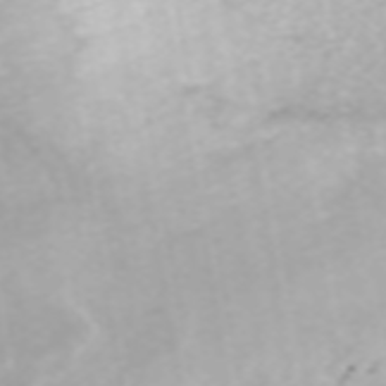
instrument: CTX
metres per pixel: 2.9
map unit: ANa
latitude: 45.0269
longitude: 22.1039
